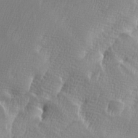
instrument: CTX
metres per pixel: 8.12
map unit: Ave
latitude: 9.8772
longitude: -106.2145
